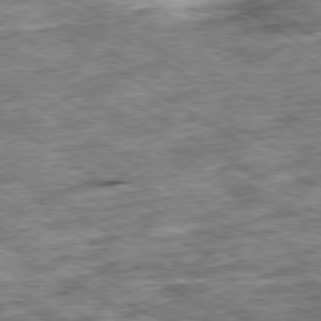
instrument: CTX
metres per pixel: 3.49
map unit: Ap
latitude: -79.9178
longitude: -74.2712
